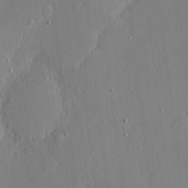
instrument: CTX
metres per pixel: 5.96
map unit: eHh
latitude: 4.7813
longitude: -72.8191
